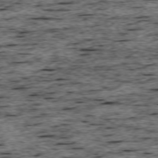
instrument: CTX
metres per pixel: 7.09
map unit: Ap
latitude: -75.5777
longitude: -92.0633
